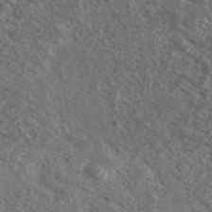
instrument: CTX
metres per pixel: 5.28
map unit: Ave
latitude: 38.7057
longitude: -110.3279
